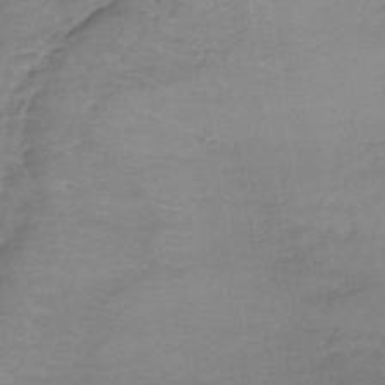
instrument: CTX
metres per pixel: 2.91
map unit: lHb
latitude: -39.8423
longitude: 69.8044
